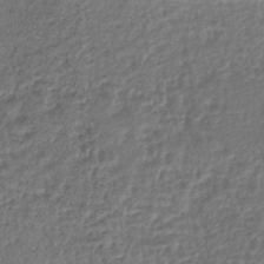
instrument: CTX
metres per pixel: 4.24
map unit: lHb
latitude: -40.7274
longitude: 69.2564
